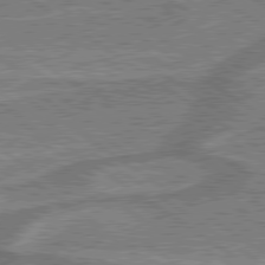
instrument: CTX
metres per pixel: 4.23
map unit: lApd
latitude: 79.4994
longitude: 175.2375
